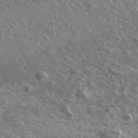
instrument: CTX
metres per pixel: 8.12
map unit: Ave
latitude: 39.8394
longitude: -109.8205
